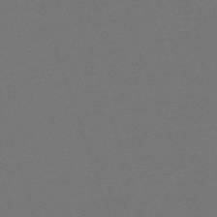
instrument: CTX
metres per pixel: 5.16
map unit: eHh
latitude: -63.4643
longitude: 52.1605
